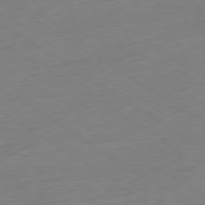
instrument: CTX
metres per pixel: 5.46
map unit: Ap
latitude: -78.4818
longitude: -58.5546
